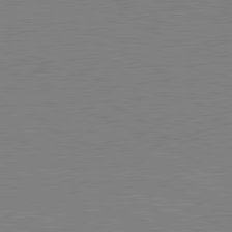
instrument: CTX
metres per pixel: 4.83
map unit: lApd
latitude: 80.9703
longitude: 151.1809
